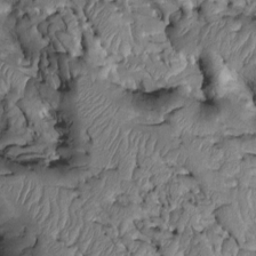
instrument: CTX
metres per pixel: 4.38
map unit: Htu
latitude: -2.4062
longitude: 149.7100
